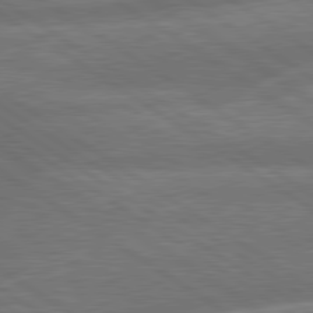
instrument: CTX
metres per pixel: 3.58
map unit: lApd
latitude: 79.8017
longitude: -164.7624
